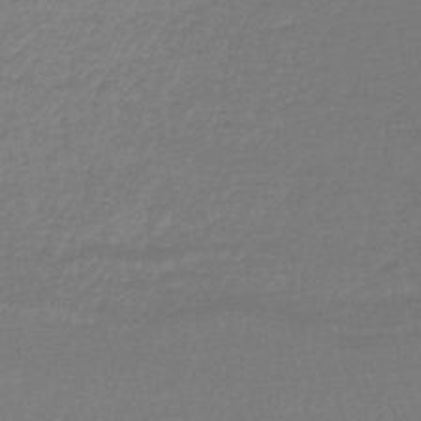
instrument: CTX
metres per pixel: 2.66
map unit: lHb
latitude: -42.7085
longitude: 75.1809
